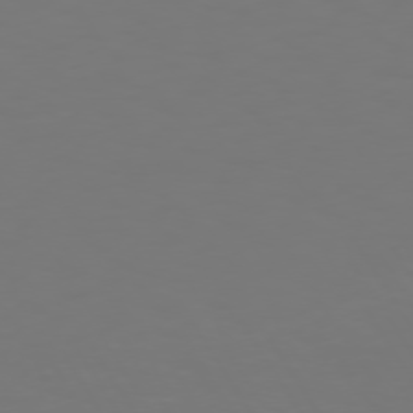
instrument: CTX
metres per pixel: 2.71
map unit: Hpe
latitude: 73.4049
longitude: -126.8380
